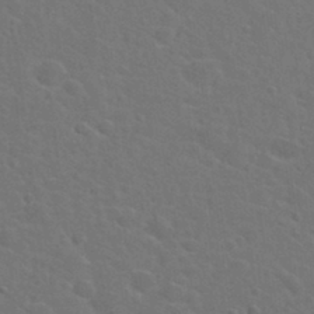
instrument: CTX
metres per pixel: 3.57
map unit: Hto
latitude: 23.9717
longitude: -47.7261
